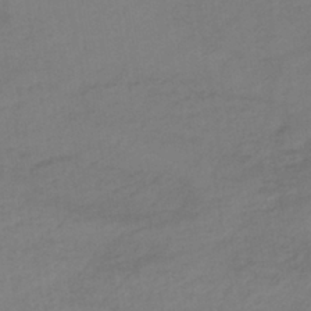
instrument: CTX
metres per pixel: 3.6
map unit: lHb
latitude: -38.1228
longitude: 70.7085
